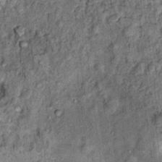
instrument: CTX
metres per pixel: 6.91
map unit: Hto
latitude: 14.0255
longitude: -34.5734
